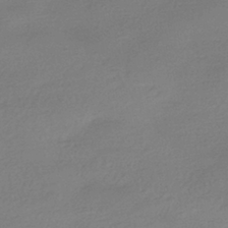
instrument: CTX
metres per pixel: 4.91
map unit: HNhu
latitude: -40.1228
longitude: 94.7085
